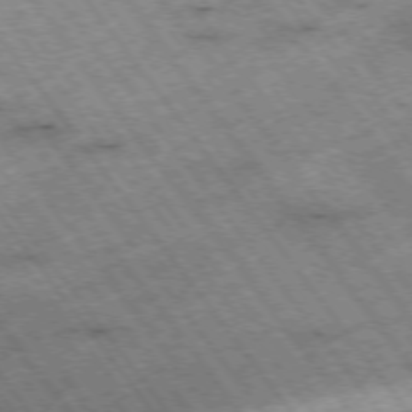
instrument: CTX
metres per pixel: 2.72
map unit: Hpe
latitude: -75.2754
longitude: 4.1039
